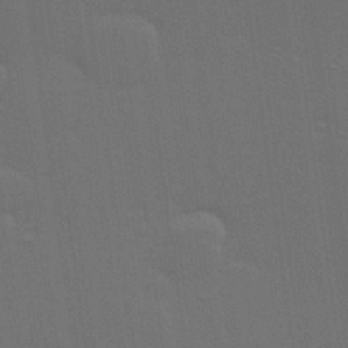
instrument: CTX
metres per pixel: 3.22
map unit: Hve
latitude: 27.7639
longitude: -92.8380
